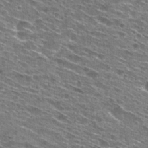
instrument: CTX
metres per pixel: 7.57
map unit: Hto
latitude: 28.7624
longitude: -46.0822
